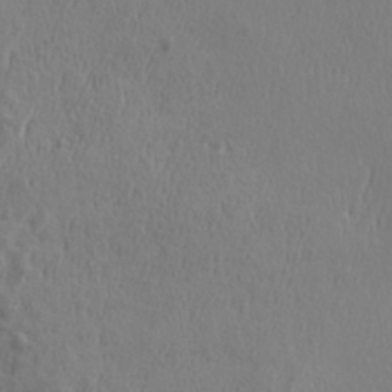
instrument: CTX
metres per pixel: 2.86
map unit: eHh
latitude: 33.6127
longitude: -133.1592
